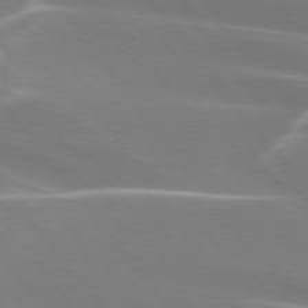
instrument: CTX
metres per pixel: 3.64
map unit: lApd
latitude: 75.0647
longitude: -62.8758
